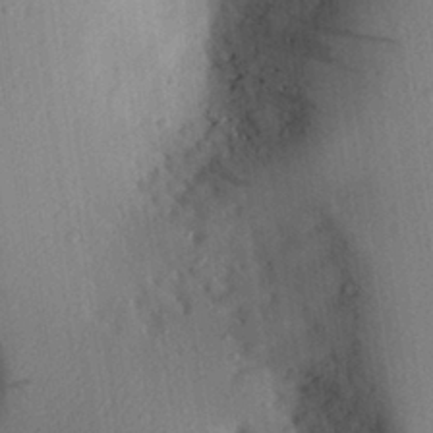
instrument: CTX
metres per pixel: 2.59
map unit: Aa
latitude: 28.3656
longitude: -145.6316
